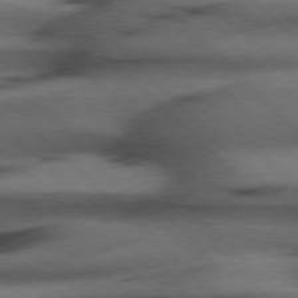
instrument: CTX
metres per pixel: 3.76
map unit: Hpe
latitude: 77.0458
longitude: -155.3293
